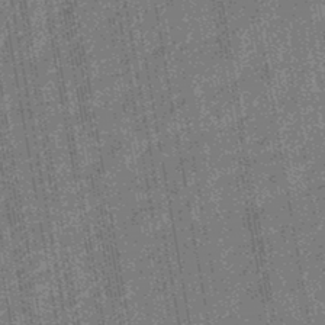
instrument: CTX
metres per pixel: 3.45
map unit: eHb
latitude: -43.9367
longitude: 85.9745
